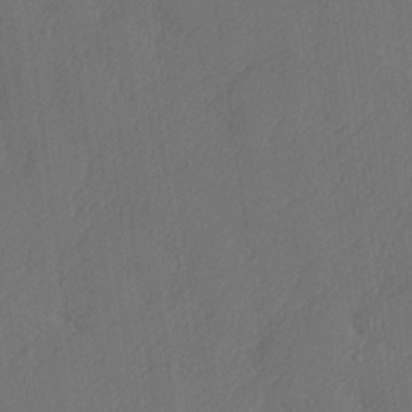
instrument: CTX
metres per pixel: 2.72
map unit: lHvf
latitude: 24.8569
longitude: 141.7477
